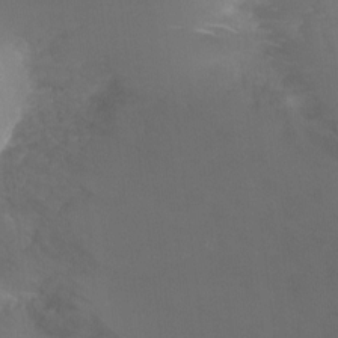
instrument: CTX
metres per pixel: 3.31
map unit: Ht
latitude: -4.7652
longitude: -28.3278
